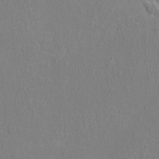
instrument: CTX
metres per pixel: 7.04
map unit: eHh
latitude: -3.2753
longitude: -74.6113
